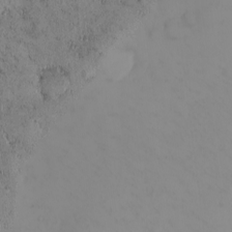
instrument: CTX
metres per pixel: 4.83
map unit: eHh
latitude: -1.2565
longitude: 19.4643
